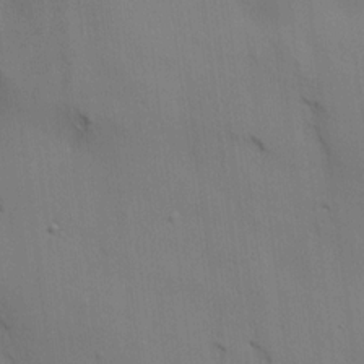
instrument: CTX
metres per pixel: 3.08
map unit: HNhu
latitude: 14.2145
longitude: 11.5021
